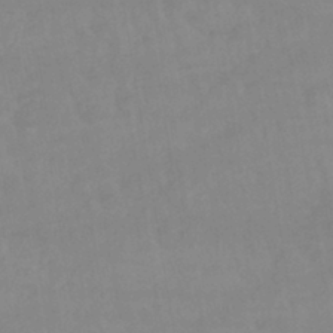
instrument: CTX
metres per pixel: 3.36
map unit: lHb
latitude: -40.0283
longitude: 66.3873
